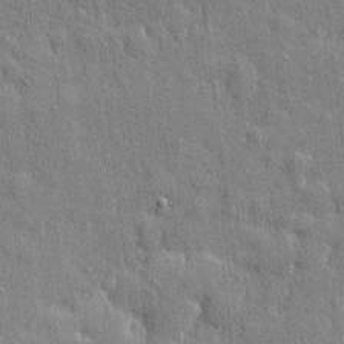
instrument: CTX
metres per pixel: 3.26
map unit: eHh
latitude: 4.1200
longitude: -75.4615
